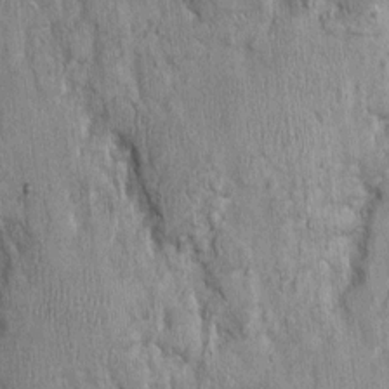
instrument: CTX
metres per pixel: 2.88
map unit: Nhu
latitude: -0.2551
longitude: -15.3860
